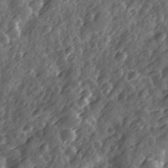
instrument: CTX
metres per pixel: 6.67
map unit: Ave
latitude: 12.1011
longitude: -103.3104
